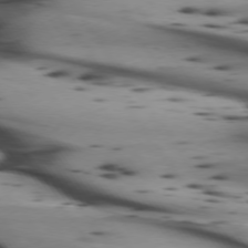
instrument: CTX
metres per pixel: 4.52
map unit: lApd
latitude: 74.2900
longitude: -64.7435
